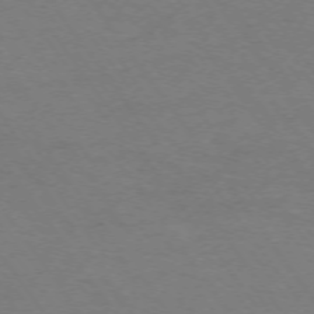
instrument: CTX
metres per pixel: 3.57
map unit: Ap
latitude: -74.1606
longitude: -79.4994
